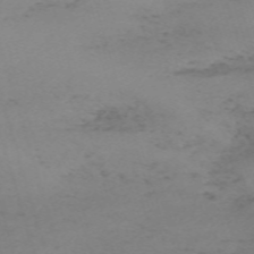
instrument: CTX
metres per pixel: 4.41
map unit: eHh
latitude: -61.4077
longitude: 51.1809
